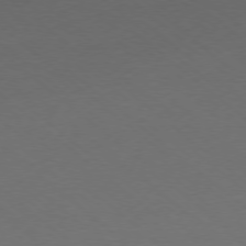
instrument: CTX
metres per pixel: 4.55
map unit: Ap
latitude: -78.0850
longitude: -96.6112
